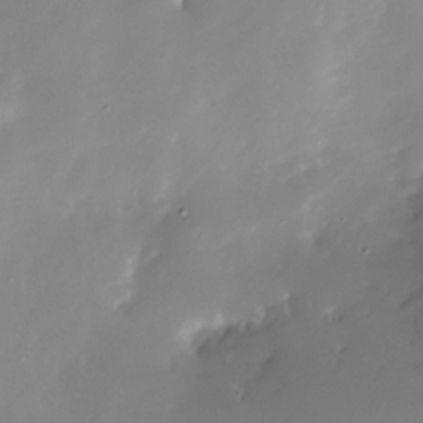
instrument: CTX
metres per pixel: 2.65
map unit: Nhe
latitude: -31.6533
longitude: -117.2726
